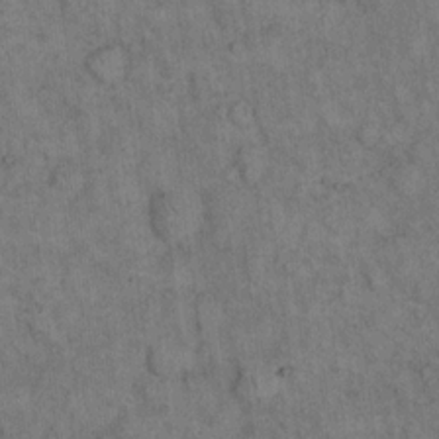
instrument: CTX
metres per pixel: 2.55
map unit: eHh
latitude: 15.9906
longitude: -65.1025
